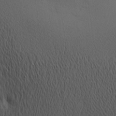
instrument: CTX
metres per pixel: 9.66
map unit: lAa
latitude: 11.6127
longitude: -107.8016
